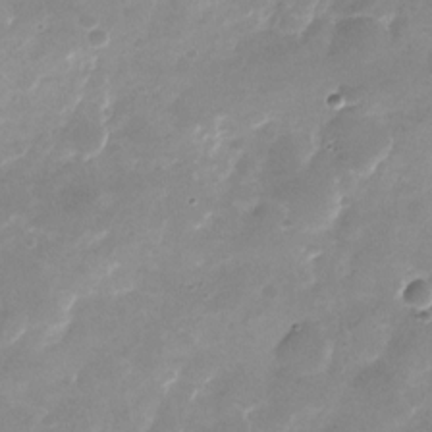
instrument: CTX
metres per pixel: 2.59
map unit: Nhu
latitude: -25.0486
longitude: -69.9339
